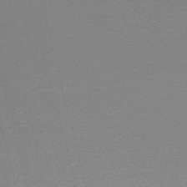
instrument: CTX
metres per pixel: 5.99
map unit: lHb
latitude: -47.7477
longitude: 68.1605
